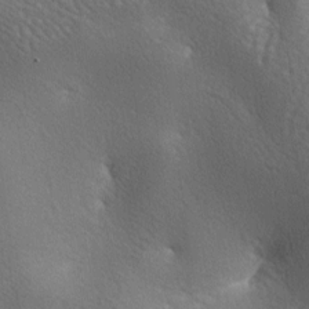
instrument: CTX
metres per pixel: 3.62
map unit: lAa
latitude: -6.7085
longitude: -125.4804
